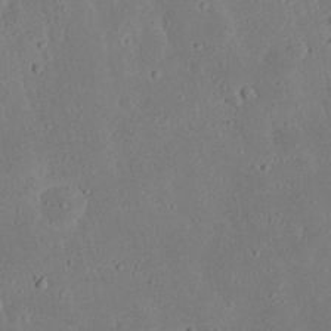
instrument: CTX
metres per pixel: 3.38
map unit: Nhu
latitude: 23.1025
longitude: -72.6491
